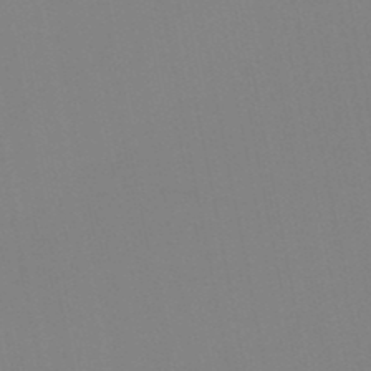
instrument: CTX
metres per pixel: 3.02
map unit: lHb
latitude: -48.5385
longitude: 69.9745
